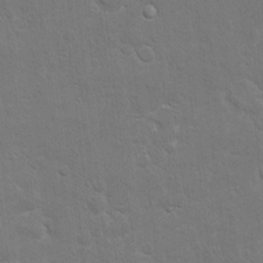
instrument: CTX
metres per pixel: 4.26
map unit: Hto
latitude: 9.9906
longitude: -35.7638
